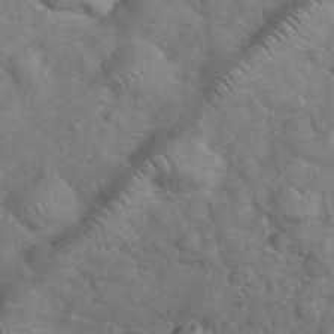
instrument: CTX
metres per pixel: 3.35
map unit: eHh
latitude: 37.3104
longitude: -64.0822
